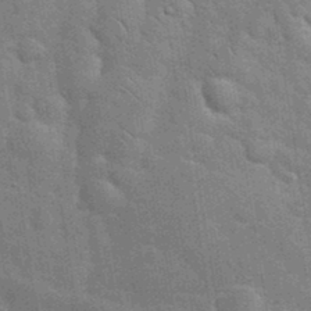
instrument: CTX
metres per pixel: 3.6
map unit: eHh
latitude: 36.3279
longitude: -65.7639
